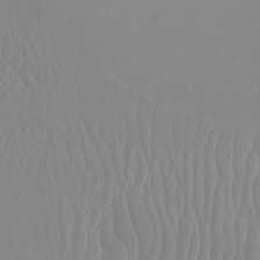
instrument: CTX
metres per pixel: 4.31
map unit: Nhu
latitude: -6.6329
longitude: -93.5938
